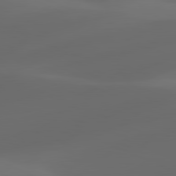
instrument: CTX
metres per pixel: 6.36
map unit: lApd
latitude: 81.0458
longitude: -83.1214
